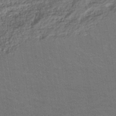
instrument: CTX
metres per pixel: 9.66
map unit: lHb
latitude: -41.9745
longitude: 75.1432
